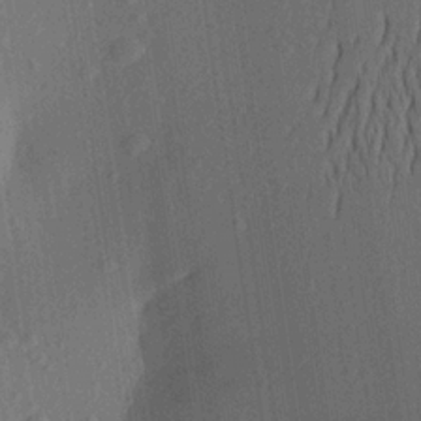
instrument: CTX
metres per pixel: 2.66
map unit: Aa
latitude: 23.0836
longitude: -146.7813
